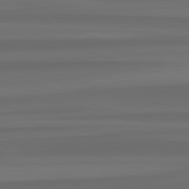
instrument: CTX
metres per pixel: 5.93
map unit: lApd
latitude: 82.7624
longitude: -179.2915
